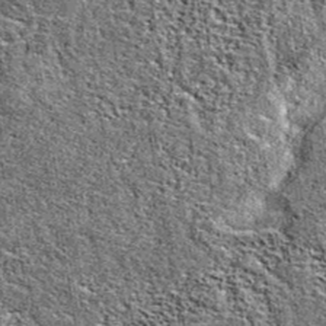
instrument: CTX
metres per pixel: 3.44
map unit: eAb
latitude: 38.0255
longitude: 105.7477
